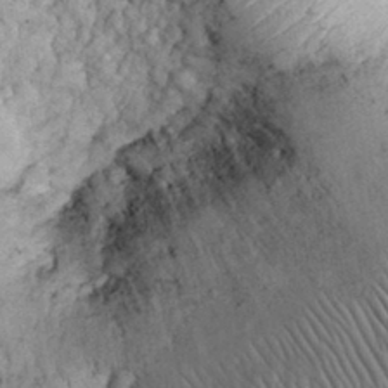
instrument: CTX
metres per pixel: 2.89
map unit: eHh
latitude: 32.0822
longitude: -66.9135
